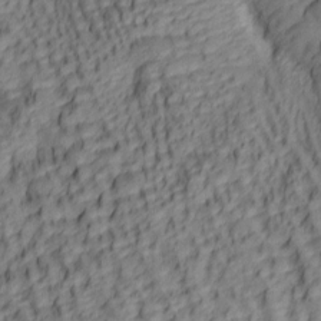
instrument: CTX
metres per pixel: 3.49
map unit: lAa
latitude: 5.6883
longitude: -116.4034
